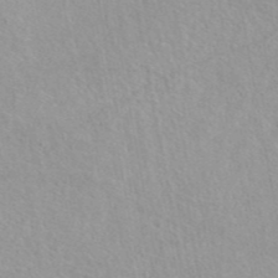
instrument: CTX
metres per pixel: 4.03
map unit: eAb
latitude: 44.3278
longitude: 108.6329
